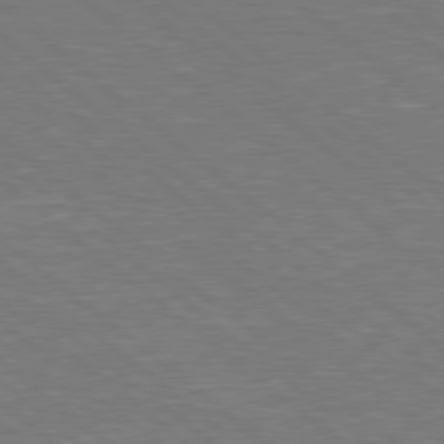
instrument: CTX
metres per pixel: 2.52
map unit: Hpe
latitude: 78.5357
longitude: -153.0648
